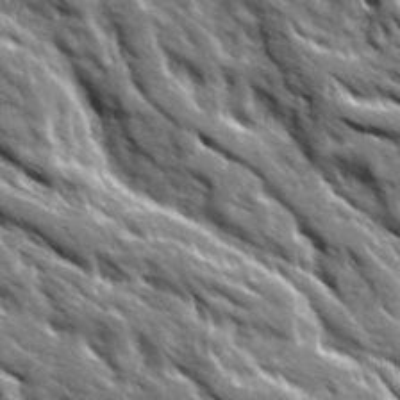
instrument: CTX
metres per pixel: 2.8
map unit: Ave
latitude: 19.6505
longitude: -135.1970
